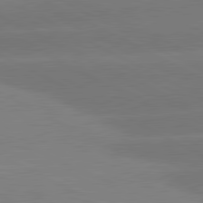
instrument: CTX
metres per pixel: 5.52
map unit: lApd
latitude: 81.0647
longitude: -150.5734
